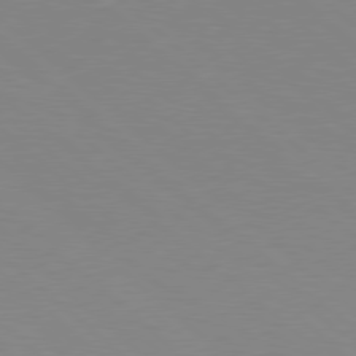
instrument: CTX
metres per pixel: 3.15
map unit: Hpe
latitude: 78.1389
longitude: -161.5749
